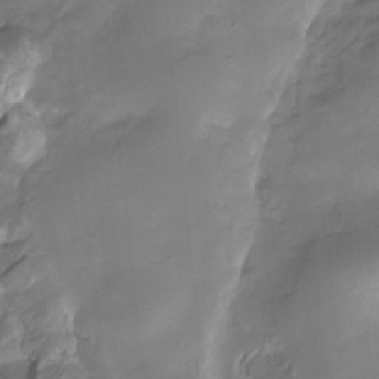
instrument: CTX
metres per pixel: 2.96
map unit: HNhu
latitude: -27.5399
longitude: 75.3888
